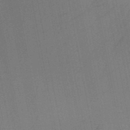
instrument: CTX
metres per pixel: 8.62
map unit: HNb
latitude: -48.6897
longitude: -40.1199
